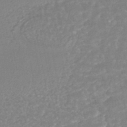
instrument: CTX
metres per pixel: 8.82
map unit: HNhu
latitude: -46.5573
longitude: 97.8234
